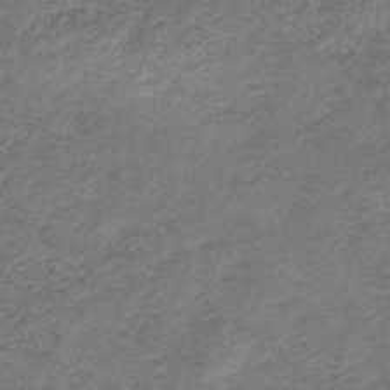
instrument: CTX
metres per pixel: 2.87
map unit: HNb
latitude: -32.5763
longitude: 61.4454
